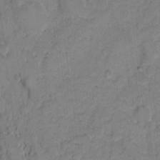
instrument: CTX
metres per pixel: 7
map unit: eHh
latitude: 7.7261
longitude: -63.2915
